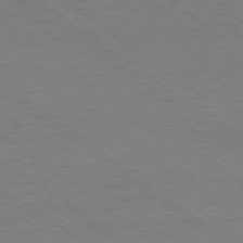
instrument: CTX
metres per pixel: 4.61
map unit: Ap
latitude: -79.1809
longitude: -83.1970
